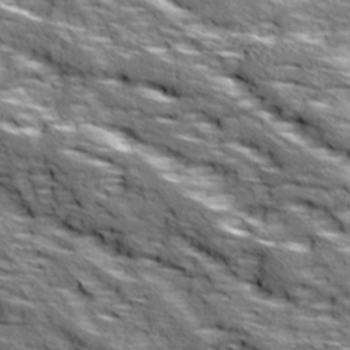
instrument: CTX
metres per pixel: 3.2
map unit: Ave
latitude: 18.7813
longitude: -135.7638
